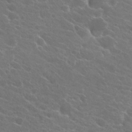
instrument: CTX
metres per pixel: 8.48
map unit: Hto
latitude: 24.7813
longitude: -39.5371
